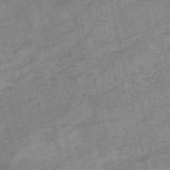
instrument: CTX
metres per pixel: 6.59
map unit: HNb
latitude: -54.3117
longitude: -42.4412
